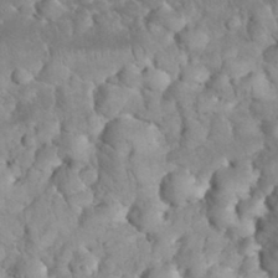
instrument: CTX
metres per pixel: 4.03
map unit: eHh
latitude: 33.1214
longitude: -65.0080
